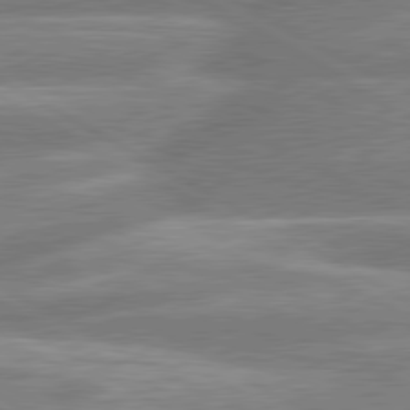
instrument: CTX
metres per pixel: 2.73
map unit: lApd
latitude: 80.4034
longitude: -166.2900
